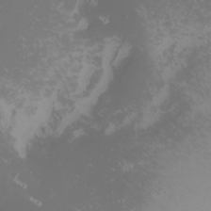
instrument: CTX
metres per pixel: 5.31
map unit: Nhu
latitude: -7.1620
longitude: -95.4616
